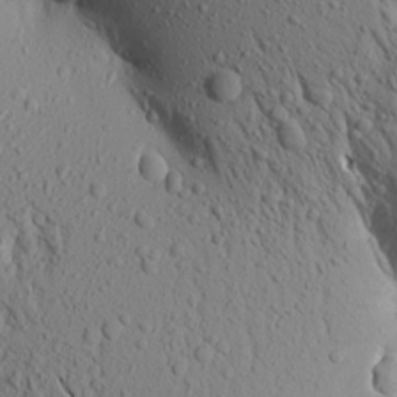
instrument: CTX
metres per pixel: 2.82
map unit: Aa
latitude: 18.5923
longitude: -147.8017
